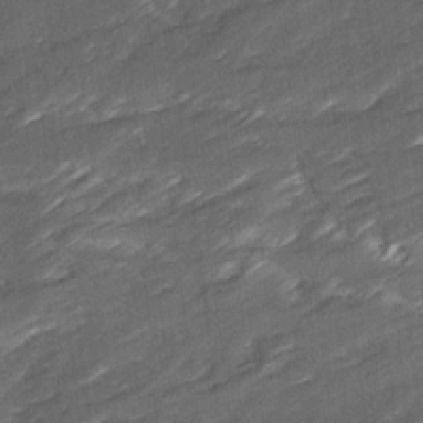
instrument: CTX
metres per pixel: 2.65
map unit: Ave
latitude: 16.5168
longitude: -136.7058
